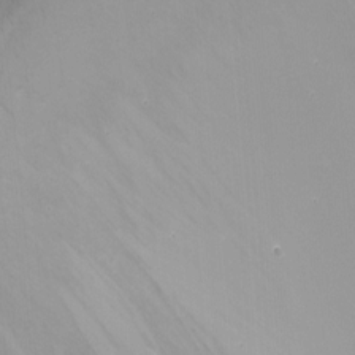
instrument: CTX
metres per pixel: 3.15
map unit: Ht
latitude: -2.9730
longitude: -33.3860
